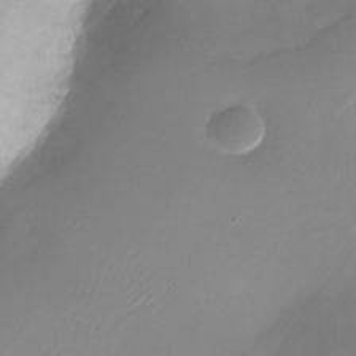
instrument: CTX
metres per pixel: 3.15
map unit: Nhu
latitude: -25.4832
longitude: -72.8191
